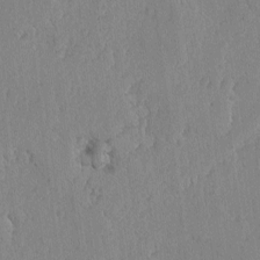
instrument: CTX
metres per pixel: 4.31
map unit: lAvf
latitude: -5.5021
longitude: -114.7435
